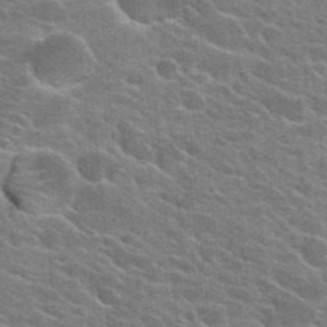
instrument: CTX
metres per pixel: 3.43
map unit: Hto
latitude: 24.3278
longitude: -36.8002
